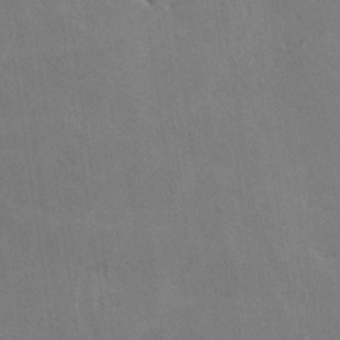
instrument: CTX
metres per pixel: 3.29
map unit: lHvf
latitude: -9.9745
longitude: -102.5357
